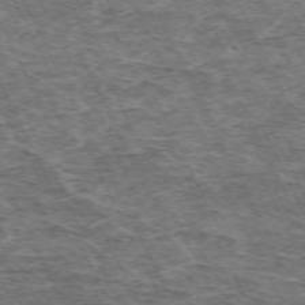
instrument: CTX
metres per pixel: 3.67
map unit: Hpe
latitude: -70.8975
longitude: 11.5399
